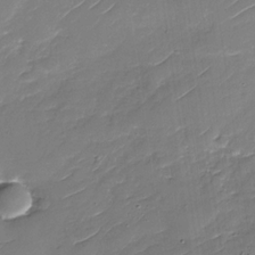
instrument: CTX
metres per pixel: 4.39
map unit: Nhu
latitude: -30.2172
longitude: -73.1404
